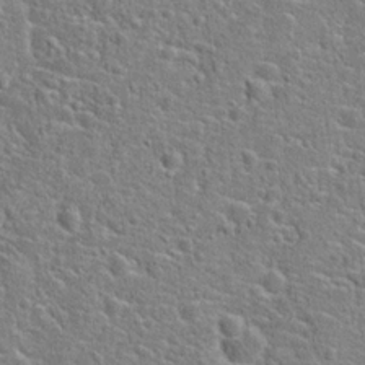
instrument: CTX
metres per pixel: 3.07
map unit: Hto
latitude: 21.4994
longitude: -44.6868
